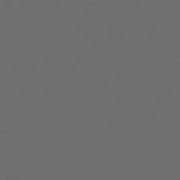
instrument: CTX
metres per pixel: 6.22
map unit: Hpe
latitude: 78.3279
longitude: -173.6504
